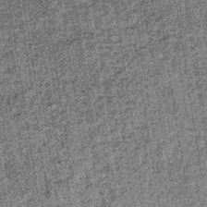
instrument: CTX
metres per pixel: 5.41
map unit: lHb
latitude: -37.4643
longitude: 64.5007
